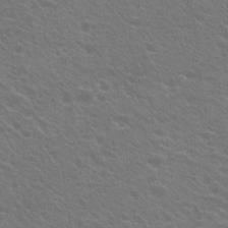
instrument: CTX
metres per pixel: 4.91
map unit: Hto
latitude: 23.3293
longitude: -35.3481
